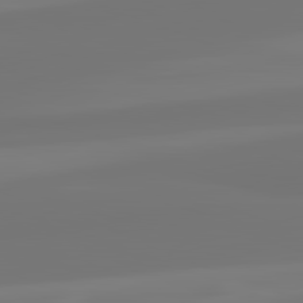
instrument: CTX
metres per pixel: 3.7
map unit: lApd
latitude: 82.0255
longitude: -177.1970
